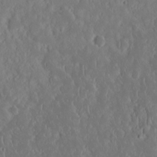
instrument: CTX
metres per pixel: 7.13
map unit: eHh
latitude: 16.2523
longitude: -73.3104
